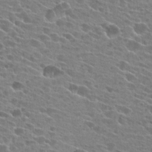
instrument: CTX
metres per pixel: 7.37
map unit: Hto
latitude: 24.6490
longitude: -42.6868
